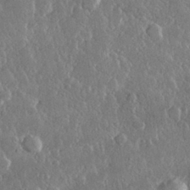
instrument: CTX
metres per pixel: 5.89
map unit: lHvf
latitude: 30.8758
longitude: -92.5923
